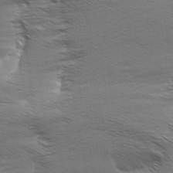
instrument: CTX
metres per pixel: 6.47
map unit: Aa
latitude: 6.2711
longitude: -137.9717
